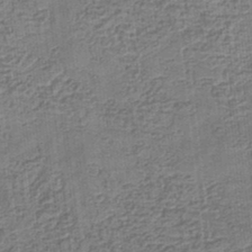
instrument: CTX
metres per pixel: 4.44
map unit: eHb
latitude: -34.8786
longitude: 79.7288
